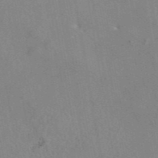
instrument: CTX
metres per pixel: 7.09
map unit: eAb
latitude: 45.6883
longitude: 110.4818
